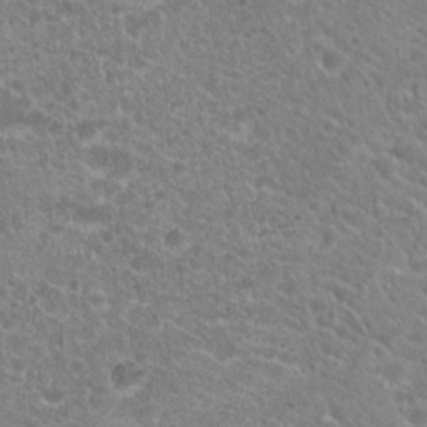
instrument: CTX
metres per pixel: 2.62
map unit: Hto
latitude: 20.2145
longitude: -38.9136
